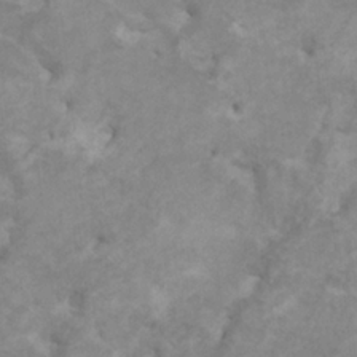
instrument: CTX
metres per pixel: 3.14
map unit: HNhu
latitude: 3.0458
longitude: -2.0444
